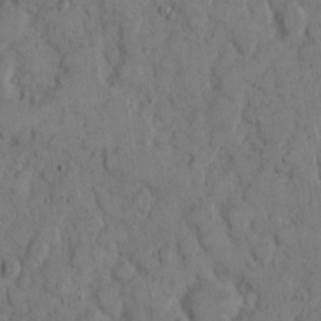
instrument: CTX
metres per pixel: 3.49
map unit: eHh
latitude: 9.4993
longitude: -64.9136
